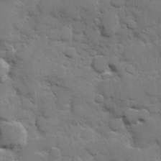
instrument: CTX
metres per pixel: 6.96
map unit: Hve
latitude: 25.7260
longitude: 148.5952
